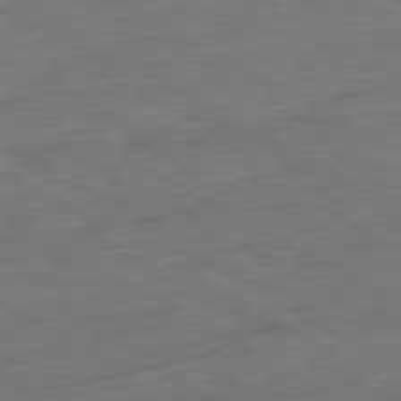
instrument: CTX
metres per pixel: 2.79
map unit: Ap
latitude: -81.3510
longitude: -78.7247
